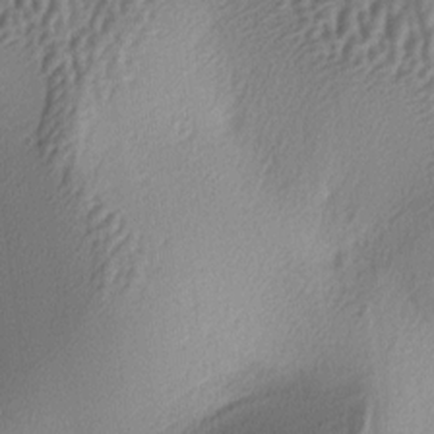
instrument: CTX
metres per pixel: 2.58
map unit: lAa
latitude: -5.5777
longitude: -123.2537
